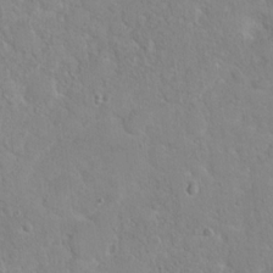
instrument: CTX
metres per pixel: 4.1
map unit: Hto
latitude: 16.6113
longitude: -39.2726
